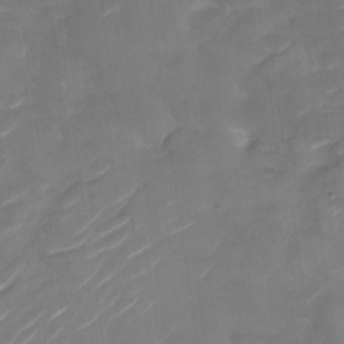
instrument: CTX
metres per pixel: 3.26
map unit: Nhu
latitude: -28.8219
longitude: -74.3089
